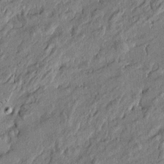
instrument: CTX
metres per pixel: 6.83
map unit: Htu
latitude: -6.5573
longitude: 177.4454
